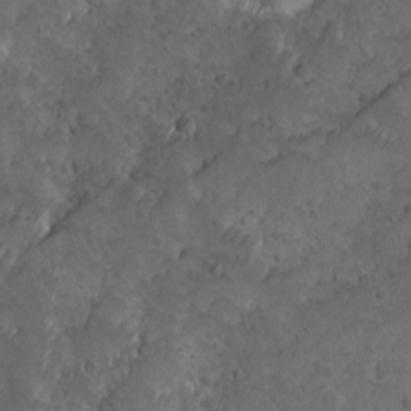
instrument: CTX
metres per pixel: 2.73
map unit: Ave
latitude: 10.2334
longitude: -105.3293
